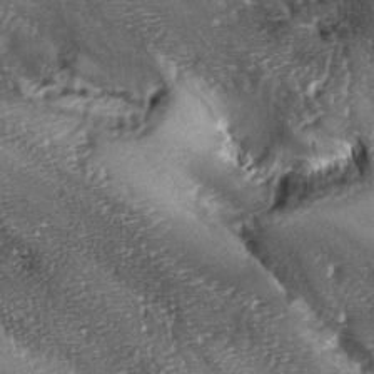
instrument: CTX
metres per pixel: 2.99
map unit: lAa
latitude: -5.9178
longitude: -125.9717
